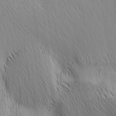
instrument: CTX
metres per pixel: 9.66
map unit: Nhu
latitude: -6.3873
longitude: -152.4034
